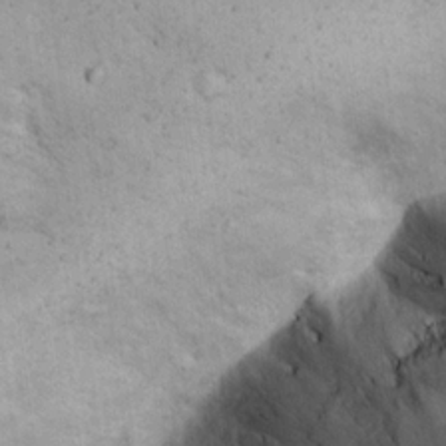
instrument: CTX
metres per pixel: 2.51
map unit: eHh
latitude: 21.5182
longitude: -60.8002
